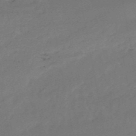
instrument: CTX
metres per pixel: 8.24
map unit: HNb
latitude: -51.0108
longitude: -39.1592
